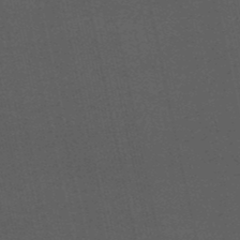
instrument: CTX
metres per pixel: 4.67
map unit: eHb
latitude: -50.6518
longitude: 72.8219
